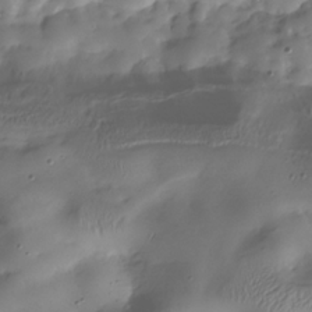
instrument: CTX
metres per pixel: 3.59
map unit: Hve
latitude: -30.1417
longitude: 94.7463
